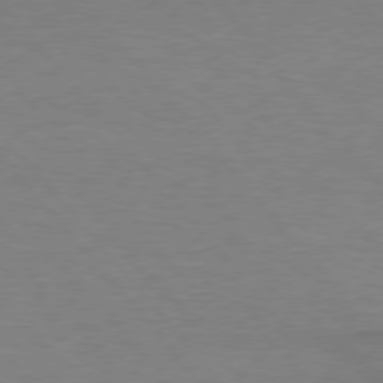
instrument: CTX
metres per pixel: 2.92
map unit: lApd
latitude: 76.5356
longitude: -86.0444
